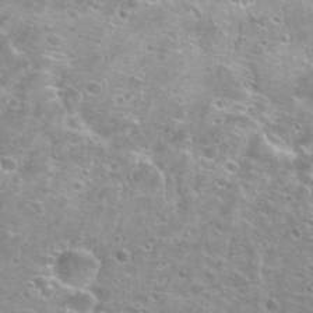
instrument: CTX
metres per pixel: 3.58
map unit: Hto
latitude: 28.0255
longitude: -47.9906
